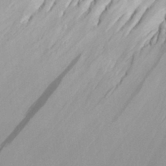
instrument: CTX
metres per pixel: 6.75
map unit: Aa
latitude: 32.2711
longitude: -141.3292
